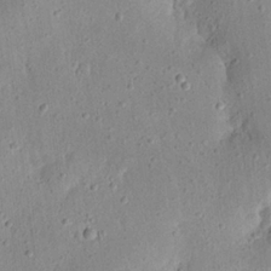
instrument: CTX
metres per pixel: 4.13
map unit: eHh
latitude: 23.3104
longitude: -67.6693
